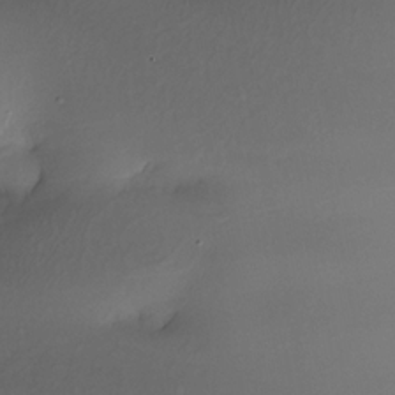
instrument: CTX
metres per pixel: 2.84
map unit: Nhe
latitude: -31.6344
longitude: -115.9717
